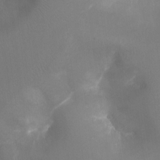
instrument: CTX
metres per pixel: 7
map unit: Ht
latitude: -17.6911
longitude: -44.1578
